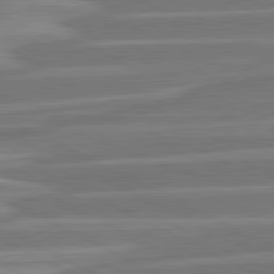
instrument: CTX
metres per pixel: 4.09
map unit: lApd
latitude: 81.3671
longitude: -129.3482
